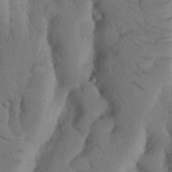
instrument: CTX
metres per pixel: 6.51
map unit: Nhu
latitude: 19.0269
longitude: -75.9717
